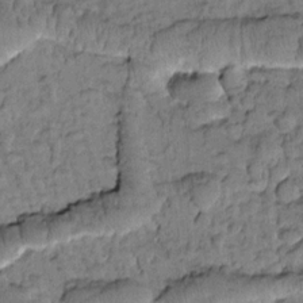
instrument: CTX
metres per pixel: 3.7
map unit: Htu
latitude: -2.4628
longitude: 173.0108
